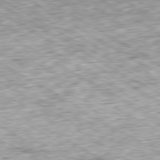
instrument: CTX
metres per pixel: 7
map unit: Ap
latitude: -80.2740
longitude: -88.7625
